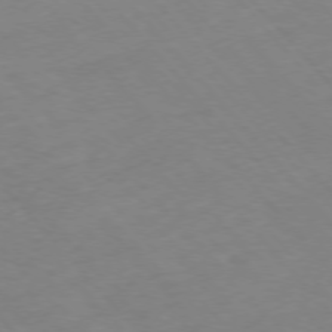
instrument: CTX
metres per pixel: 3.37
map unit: Hpe
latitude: -76.6141
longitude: -17.8205
